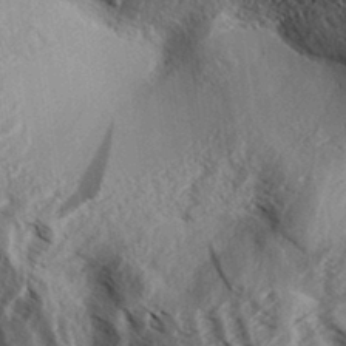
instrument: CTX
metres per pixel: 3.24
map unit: Aa
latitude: 33.1592
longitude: -137.9339
